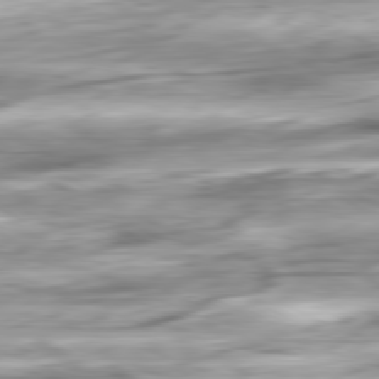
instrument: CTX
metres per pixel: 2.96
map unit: Ap
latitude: -81.2187
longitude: -67.9717
